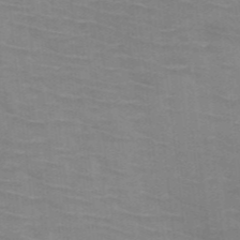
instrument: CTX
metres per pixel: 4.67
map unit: HNb
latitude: -47.1431
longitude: -45.7072
